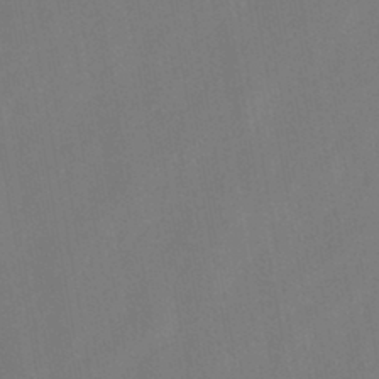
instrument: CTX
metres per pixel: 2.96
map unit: HNb
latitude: -44.7463
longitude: -39.0080
